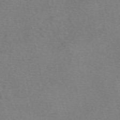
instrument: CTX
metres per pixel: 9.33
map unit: eAb
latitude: 50.4034
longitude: 106.2173
